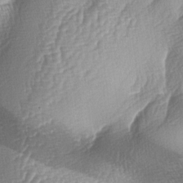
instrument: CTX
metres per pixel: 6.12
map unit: lAa
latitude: -4.7463
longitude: -128.8569
